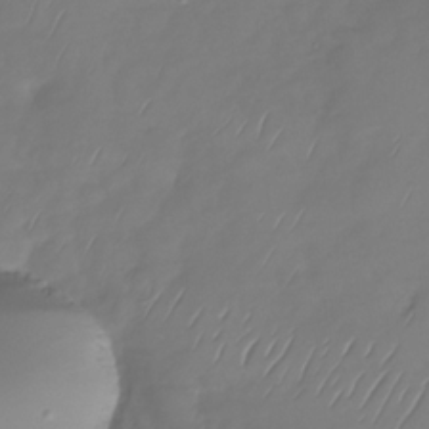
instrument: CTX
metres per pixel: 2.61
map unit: Nhu
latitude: -29.4454
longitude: -59.4615
